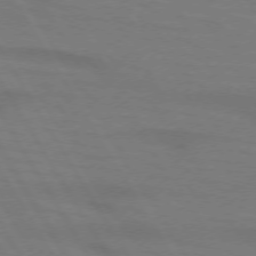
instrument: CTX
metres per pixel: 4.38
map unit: lApd
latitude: 72.5546
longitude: -57.4993
